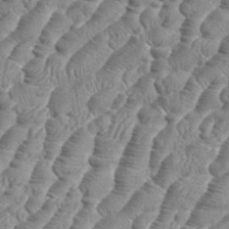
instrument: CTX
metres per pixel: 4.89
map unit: eHh
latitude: 36.5735
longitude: -137.0270
